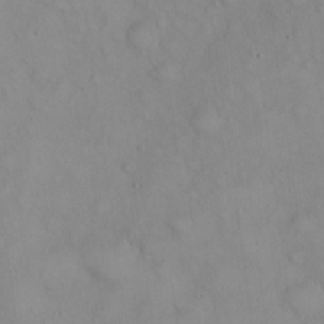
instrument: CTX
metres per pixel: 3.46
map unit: eHh
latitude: 22.3845
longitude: -59.4426
